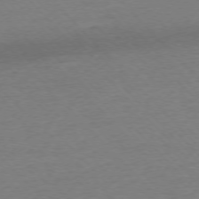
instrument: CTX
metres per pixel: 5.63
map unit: Ap
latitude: -76.3495
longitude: -92.4412
